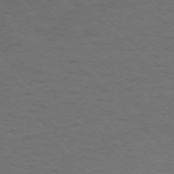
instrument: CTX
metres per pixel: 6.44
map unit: Ap
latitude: -75.6911
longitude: -78.9892
